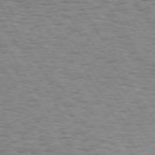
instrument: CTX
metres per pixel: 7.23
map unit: Hpe
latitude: 73.0459
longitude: -130.4790
